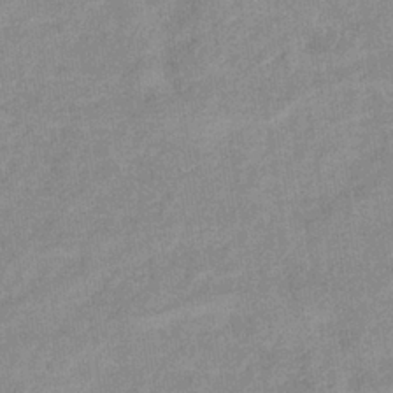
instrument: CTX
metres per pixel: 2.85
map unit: eHb
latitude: -35.9367
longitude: 73.4643
